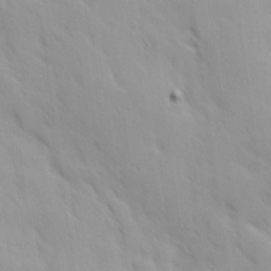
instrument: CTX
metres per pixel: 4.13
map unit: Ave
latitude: 9.5560
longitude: -103.6127
